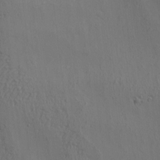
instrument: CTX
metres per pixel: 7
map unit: eHh
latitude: 3.7071
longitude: -79.0081
